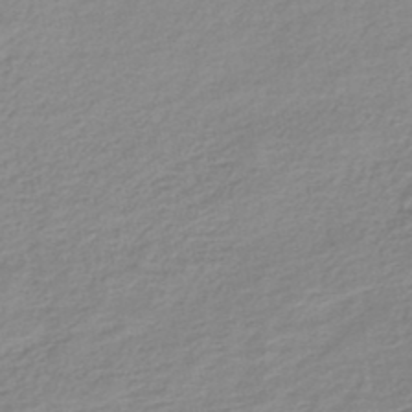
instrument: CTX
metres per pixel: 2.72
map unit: lHb
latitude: -46.3684
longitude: 65.0298
